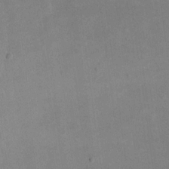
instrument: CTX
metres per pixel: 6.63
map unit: eHh
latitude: 19.8772
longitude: -70.8947
